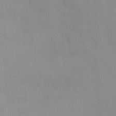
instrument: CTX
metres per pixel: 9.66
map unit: HNhu
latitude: 3.3104
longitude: 6.8408
